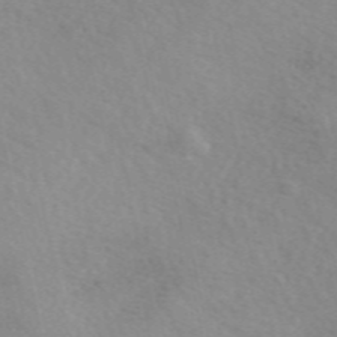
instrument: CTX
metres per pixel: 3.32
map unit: eAb
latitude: 50.5545
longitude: 117.2942
